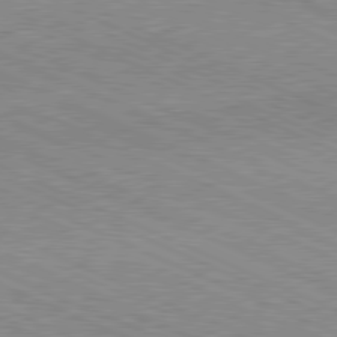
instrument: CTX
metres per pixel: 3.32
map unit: Hpe
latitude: -81.5588
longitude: 11.2565
